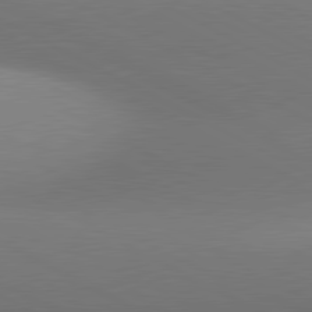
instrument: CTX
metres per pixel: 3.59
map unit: lApd
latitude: 81.0647
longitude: 135.3888
